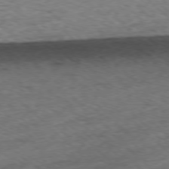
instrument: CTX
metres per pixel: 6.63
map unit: Ap
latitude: -78.1228
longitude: -61.2915
